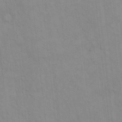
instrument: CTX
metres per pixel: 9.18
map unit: Hto
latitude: 13.4238
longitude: -57.7071
